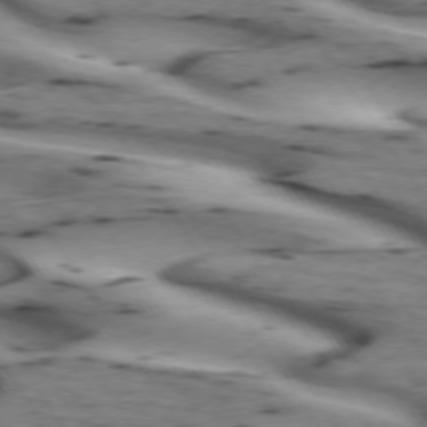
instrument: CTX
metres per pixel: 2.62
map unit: lApd
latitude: 72.9514
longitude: -53.5371
